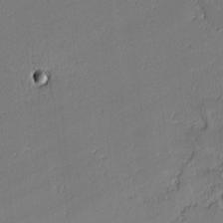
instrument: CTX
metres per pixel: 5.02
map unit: lAvf
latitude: -1.6911
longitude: -108.3089
